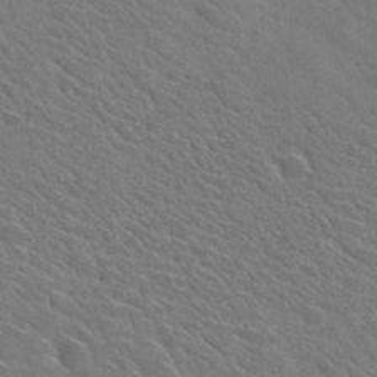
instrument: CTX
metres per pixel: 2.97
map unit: Hto
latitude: 30.5546
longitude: -47.1215
